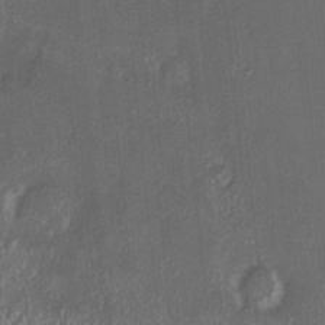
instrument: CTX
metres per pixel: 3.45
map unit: HNhu
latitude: 2.3656
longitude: 9.1431
